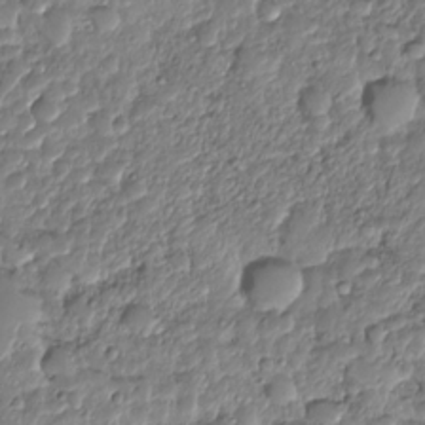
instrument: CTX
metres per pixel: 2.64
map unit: HNhu
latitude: -25.0864
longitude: 50.7652
